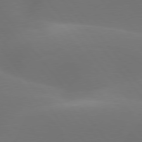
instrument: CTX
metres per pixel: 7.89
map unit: lApd
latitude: 77.6694
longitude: -52.4979
